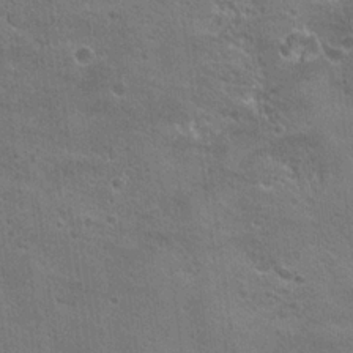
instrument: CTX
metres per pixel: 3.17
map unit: Hto
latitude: 21.7072
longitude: -43.3860
